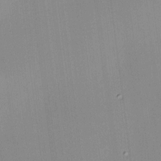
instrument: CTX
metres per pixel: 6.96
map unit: HNhu
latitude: 8.4223
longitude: 13.1809
